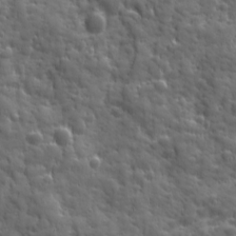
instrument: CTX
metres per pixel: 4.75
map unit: Ave
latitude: 19.1025
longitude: -132.4790
